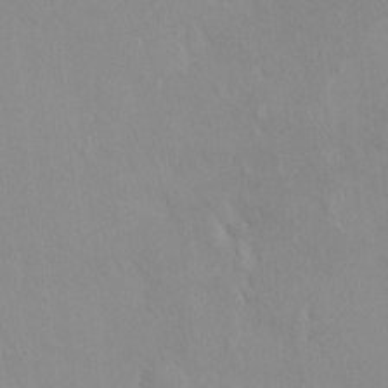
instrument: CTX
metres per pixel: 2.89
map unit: HNhu
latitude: 6.6301
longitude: 2.1227
